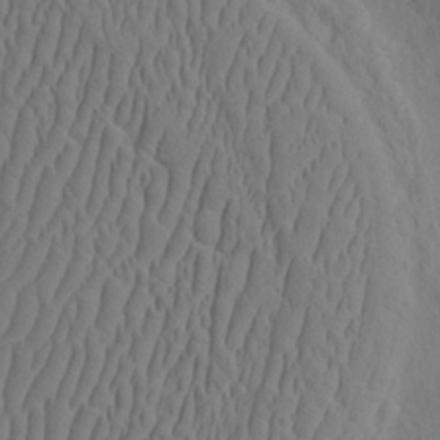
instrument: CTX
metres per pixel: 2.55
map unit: eHh
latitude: -2.7652
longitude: 18.2550
